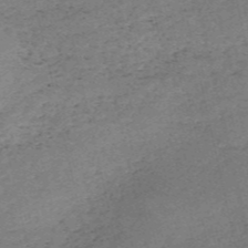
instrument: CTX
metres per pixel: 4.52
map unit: HNb
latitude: -54.9920
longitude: -42.4979
